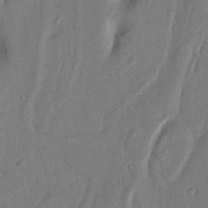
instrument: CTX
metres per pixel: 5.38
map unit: Nhu
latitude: 19.0080
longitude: -76.9891
